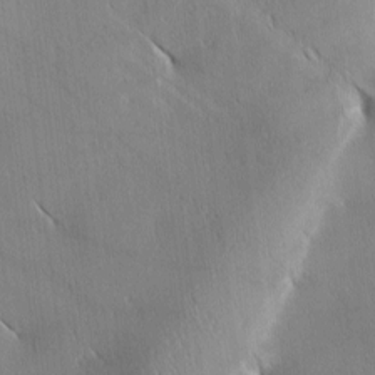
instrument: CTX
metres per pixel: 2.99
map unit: Ave
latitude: 1.8772
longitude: -114.9702
